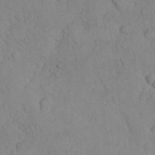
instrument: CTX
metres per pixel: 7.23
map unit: Nhu
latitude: 27.2915
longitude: -65.9339
